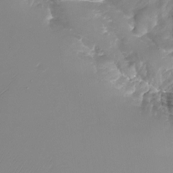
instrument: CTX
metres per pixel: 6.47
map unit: Nhu
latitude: -28.0472
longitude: -71.8772
